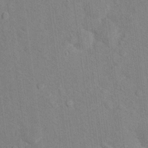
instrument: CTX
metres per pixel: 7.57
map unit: Nhu
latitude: 16.4412
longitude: -32.4790
